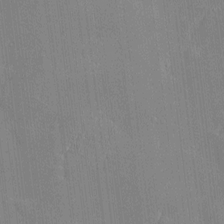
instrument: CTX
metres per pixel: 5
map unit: Htu
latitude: -6.9163
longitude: 175.9367
